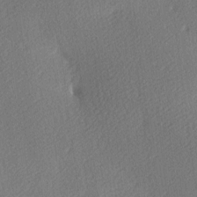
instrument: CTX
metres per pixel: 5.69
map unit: lAa
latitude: -9.5399
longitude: -127.3671
